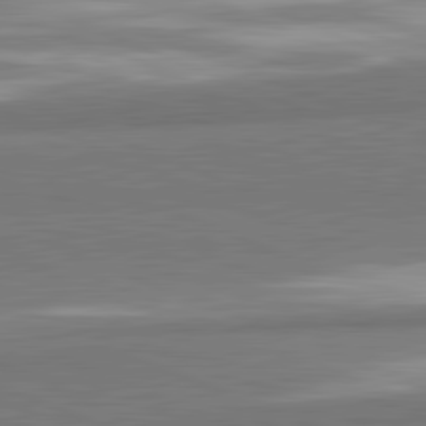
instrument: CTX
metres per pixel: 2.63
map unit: lApd
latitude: 82.1766
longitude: 161.0109
